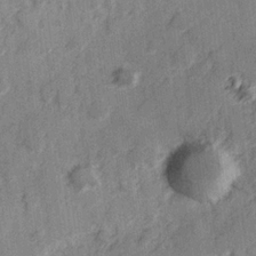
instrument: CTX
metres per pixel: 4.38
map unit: Hve
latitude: 25.4804
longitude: 147.2943
